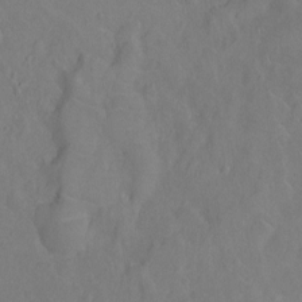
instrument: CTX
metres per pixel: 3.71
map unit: Ht
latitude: -9.5021
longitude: -23.1025
